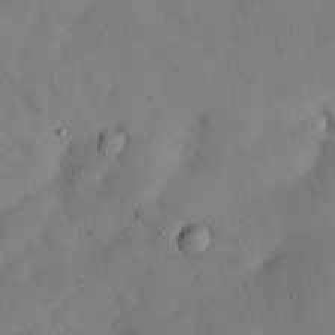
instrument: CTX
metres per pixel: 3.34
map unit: Nhu
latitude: 28.1767
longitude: -72.2334
